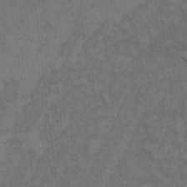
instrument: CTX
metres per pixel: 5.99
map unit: Hto
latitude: 9.3293
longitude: -58.1389
